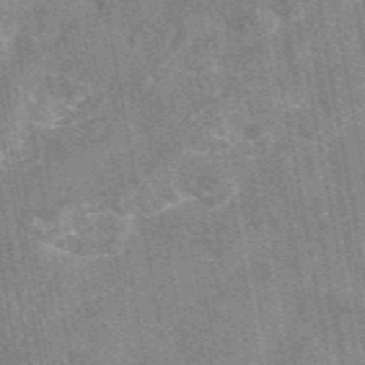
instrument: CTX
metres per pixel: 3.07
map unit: eAb
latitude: 47.5749
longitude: 122.5007
